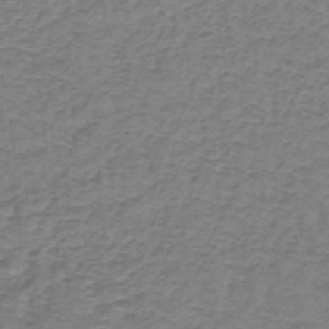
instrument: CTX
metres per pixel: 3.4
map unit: lHb
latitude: -41.5777
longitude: 59.9556
